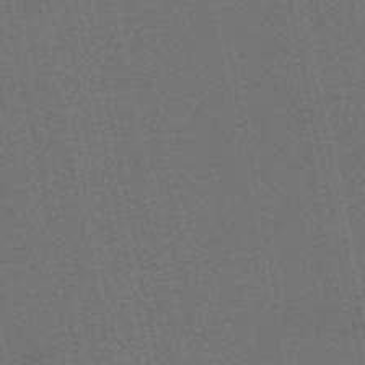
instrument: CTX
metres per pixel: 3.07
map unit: eHb
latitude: -50.3117
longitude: 79.6910
